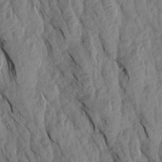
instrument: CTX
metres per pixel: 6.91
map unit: Aa
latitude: 18.9702
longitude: -146.6680
